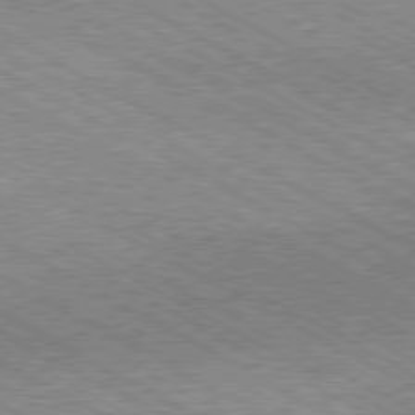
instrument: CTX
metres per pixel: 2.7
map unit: Hpe
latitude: -80.8597
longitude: 20.5951
